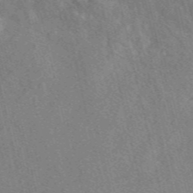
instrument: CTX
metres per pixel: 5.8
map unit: eAb
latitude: 48.5168
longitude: 112.1417
